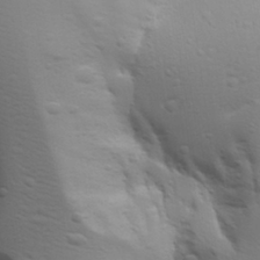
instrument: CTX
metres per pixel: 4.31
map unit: Aa
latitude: 29.9150
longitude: -134.5357
